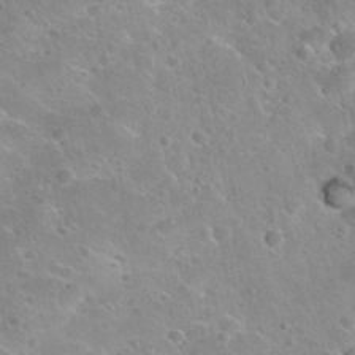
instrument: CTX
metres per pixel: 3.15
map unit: Nhu
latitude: 30.8569
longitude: -52.9892
